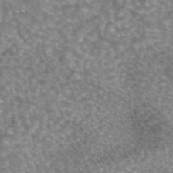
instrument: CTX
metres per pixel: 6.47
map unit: eAb
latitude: 45.0458
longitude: 105.5399
